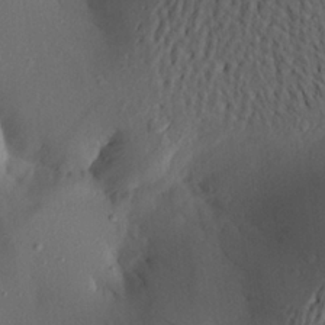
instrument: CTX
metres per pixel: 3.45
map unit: Aa
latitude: 21.1970
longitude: -146.1767
